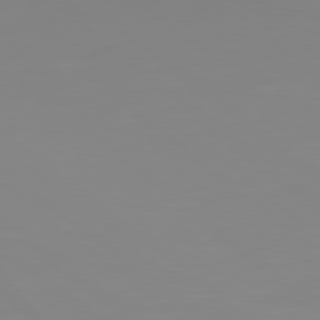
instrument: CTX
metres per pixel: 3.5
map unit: Hpe
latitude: 78.5735
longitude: -141.3670
